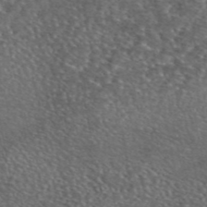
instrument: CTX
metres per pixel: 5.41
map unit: eAb
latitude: 45.6883
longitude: 113.6344
